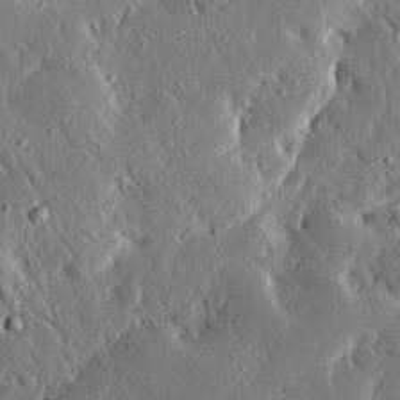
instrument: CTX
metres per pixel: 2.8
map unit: Ave
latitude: 17.1025
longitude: -139.6883
